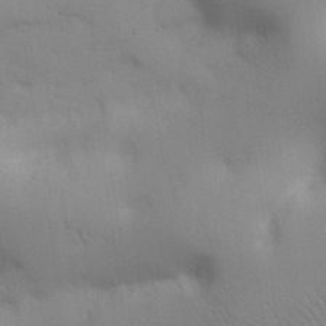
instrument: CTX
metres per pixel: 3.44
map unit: Nhu
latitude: 25.7827
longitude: -70.0633
